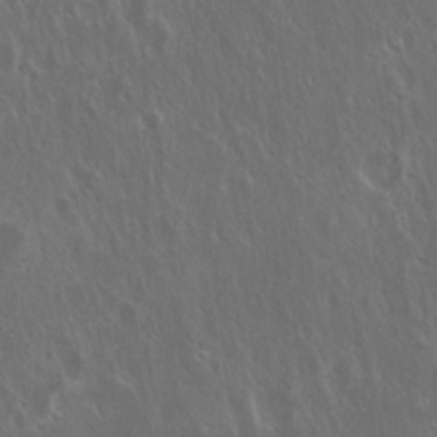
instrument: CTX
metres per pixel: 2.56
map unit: Hto
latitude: 19.2915
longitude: -57.3292
